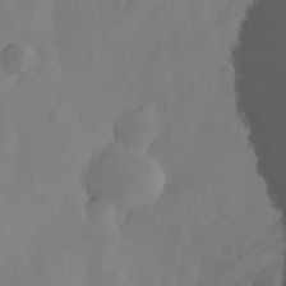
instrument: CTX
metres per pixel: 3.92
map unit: Nhu
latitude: -8.5763
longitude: -40.8946
